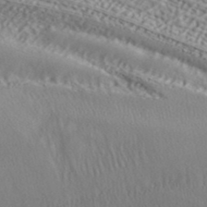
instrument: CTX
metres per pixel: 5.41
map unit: ANa
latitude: 41.6315
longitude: 55.1053
